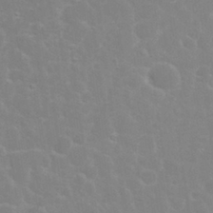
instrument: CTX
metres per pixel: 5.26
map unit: Nhu
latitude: 26.9514
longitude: -51.8583
